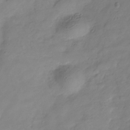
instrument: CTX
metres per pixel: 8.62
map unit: Hve
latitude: -32.9353
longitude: 90.4818
